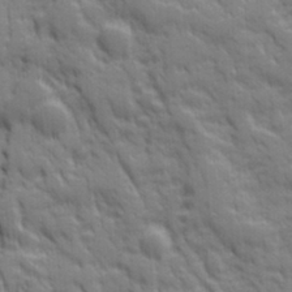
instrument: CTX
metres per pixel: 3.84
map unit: Ave
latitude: 19.8205
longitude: -133.4426
